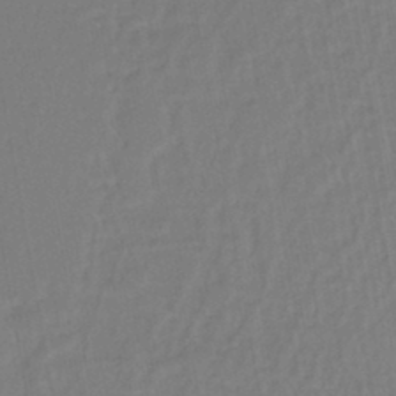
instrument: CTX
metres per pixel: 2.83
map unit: eHh
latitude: -44.7463
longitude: -28.3656
